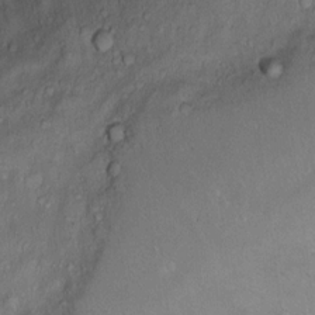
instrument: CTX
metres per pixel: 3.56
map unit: Ht
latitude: 12.6302
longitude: -39.4615
